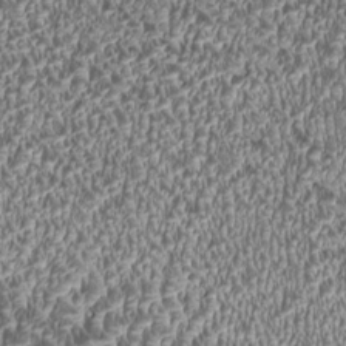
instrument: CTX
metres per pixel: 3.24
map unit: HNhu
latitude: -0.2362
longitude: 1.2187
